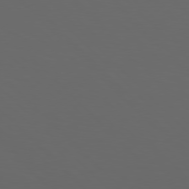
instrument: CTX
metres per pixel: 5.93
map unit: Hpe
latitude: 76.8569
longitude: -168.1389
